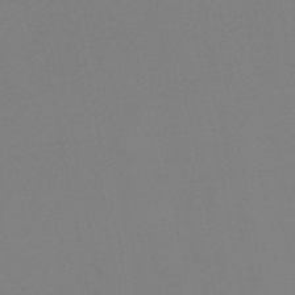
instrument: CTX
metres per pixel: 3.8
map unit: lHb
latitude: -48.1984
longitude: 69.4265
